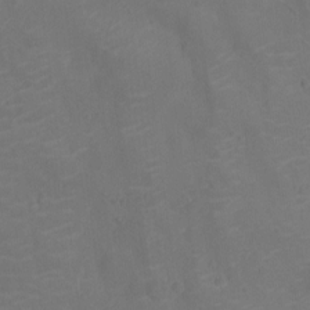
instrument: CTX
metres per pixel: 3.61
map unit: Ht
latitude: -11.5588
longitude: -21.4427
